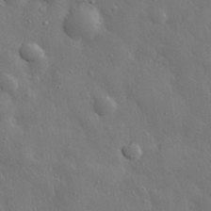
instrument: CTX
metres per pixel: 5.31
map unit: eHh
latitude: 29.4048
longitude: -78.5735
